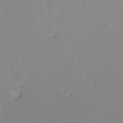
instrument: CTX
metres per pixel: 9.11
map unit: Hto
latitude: -8.7841
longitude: -42.8191
